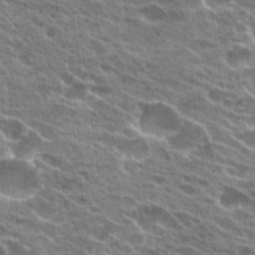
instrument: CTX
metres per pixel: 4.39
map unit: Hto
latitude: 24.4223
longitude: -42.1389
